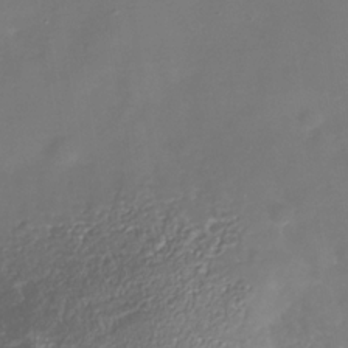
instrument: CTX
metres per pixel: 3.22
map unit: Nhe
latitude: -35.7478
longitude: -90.1389
